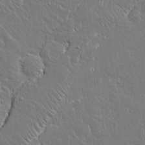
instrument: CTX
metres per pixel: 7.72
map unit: lAvf
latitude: 14.2901
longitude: -127.9150
